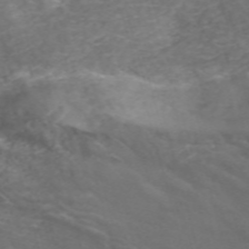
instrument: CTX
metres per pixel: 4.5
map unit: ANa
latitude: 42.4412
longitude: 33.3699
